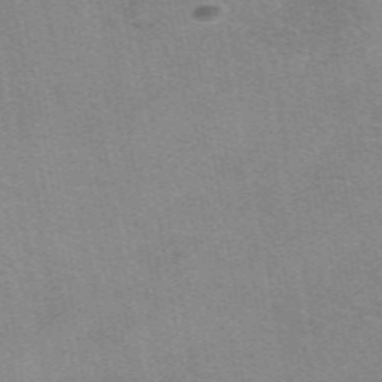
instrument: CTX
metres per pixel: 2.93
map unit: eAb
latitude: 49.9528
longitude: 105.6722
